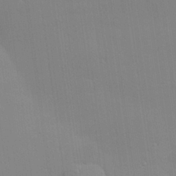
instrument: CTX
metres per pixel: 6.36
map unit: Hve
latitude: 24.8569
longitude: -91.3293
